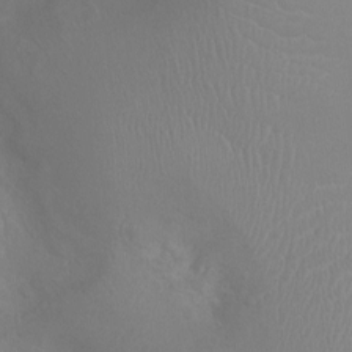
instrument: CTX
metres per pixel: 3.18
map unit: Ht
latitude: -3.8233
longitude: -18.0822
